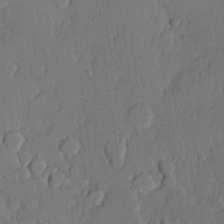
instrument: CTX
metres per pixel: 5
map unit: lHvf
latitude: 20.1956
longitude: 146.4251
